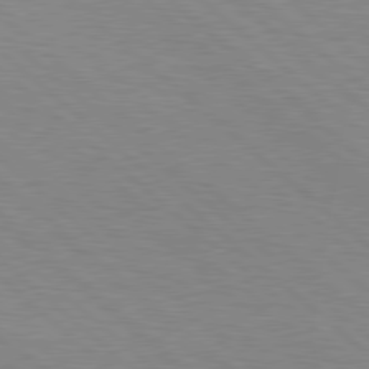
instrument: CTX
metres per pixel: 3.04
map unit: Hpe
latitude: 78.6491
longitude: -139.8583
